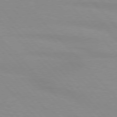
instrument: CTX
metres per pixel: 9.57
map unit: lApd
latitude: 76.4034
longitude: -84.7813
